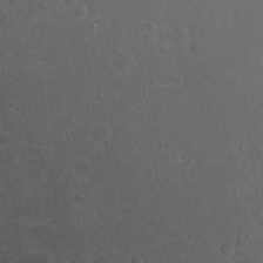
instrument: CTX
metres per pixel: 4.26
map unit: lAvf
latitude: 8.5924
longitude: 169.2187
